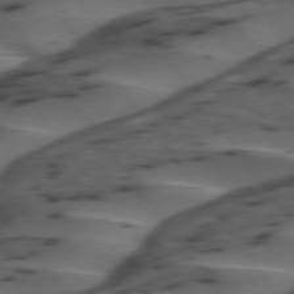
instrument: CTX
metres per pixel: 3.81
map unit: lApd
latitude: 75.1970
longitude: -70.7057
